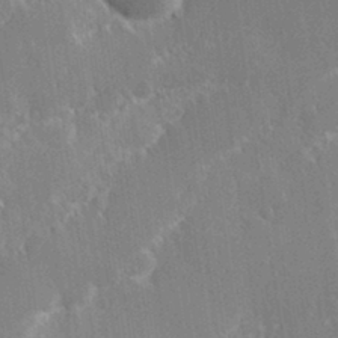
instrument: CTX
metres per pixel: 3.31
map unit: Hve
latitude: 31.1781
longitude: 149.2187
